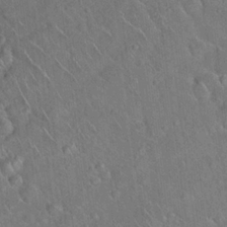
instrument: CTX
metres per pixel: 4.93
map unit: Hto
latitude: 19.2348
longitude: -50.8191
